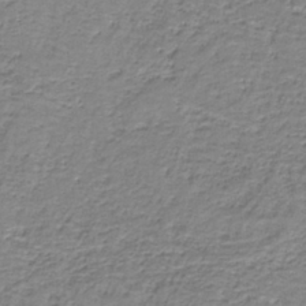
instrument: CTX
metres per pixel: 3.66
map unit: eAb
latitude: -37.1998
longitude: 52.8974
